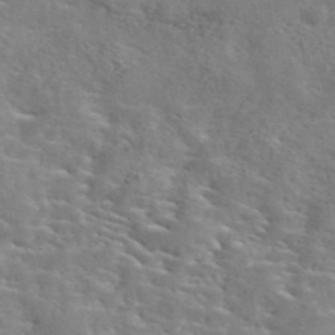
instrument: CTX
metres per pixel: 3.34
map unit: eAb
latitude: 44.9136
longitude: 126.0094
